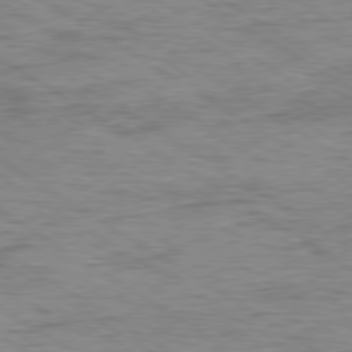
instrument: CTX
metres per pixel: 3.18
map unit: Ap
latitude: -80.0283
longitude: -48.4790
